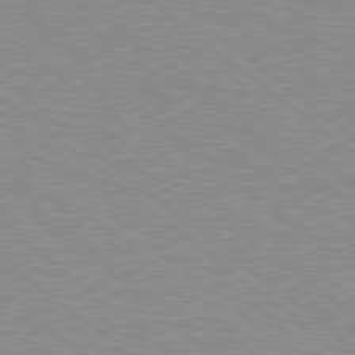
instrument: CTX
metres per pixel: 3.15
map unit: Hpe
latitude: 78.6680
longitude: -144.0822
